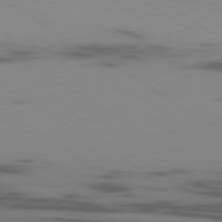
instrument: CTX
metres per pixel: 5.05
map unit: Ap
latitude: -80.1039
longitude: -102.7057
